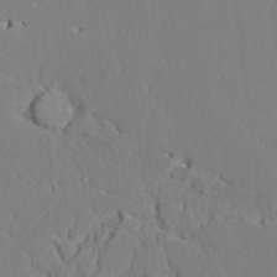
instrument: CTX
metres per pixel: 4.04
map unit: Aa
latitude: 9.1781
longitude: -135.1214
